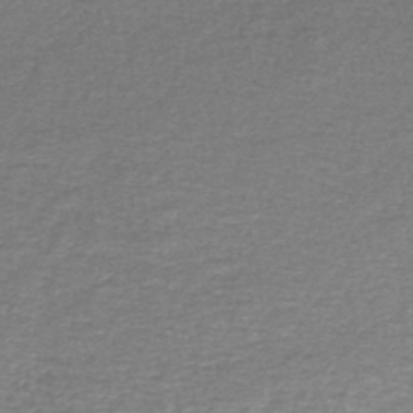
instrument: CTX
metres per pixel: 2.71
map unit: lHb
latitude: -44.5385
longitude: 57.5777
